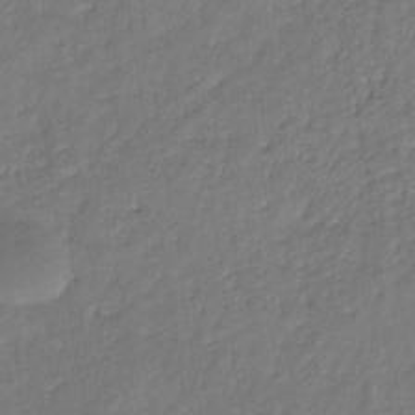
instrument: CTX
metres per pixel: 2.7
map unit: eHb
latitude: -30.7085
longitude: 71.8422
